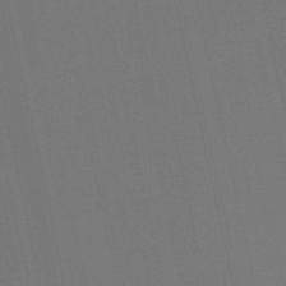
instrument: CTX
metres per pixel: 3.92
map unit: lHb
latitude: -49.6533
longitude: 70.5763
